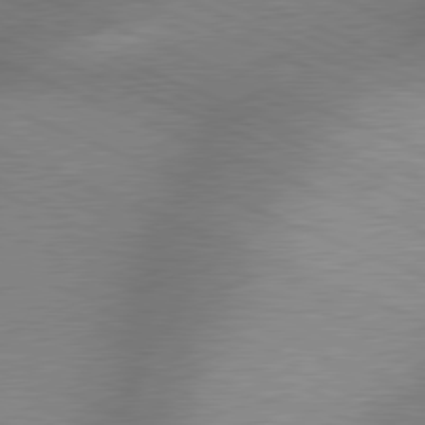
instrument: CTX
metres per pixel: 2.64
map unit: lApd
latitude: 79.8773
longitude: -166.6301
